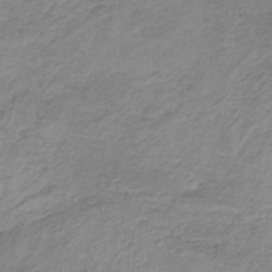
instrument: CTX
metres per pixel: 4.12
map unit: HNb
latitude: -33.6344
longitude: 61.4265
